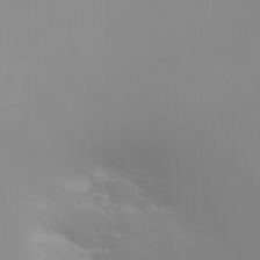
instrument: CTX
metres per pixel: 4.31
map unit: HNhu
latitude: 7.0836
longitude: 14.2740
